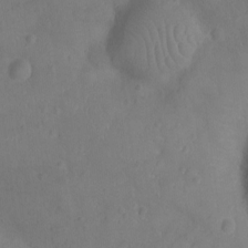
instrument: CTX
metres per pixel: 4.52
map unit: Ht
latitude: -9.7478
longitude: -21.6883
